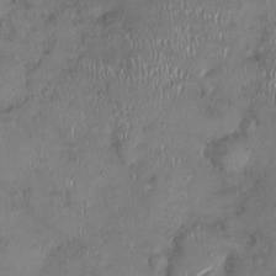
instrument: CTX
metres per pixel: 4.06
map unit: Ht
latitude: -1.5966
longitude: -13.5560
